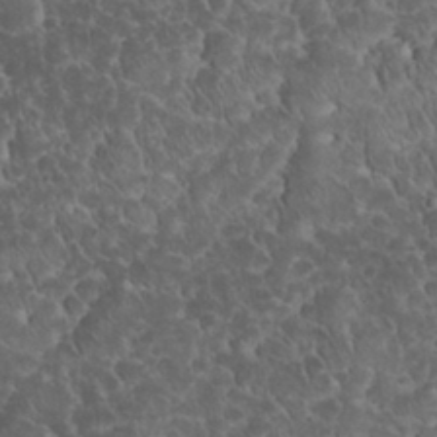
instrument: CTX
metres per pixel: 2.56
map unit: eHh
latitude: 33.4615
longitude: -64.7246
